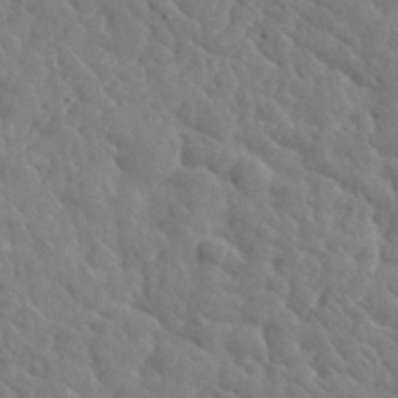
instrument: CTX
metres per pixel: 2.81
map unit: lHvf
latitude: 36.6113
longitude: -87.5371
